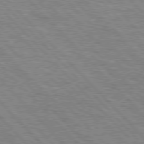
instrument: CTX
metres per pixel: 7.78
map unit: Hpe
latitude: 77.2537
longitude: -126.2334
